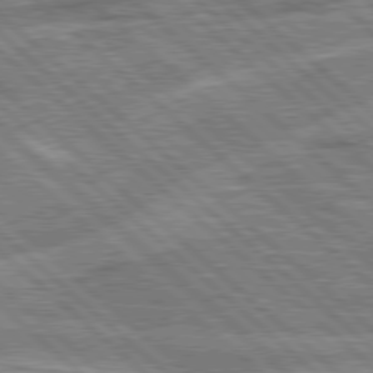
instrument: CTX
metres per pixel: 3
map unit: Hpe
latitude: 78.2901
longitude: -157.1214
